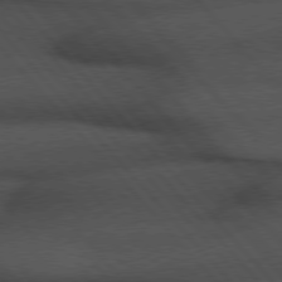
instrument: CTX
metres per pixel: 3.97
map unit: Hpe
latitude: 76.5545
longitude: -157.4048
